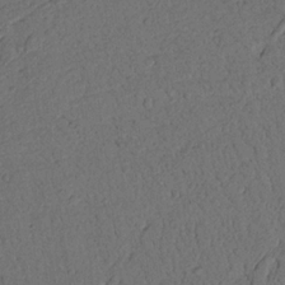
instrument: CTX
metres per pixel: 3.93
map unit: Nhu
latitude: 21.5371
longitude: -75.2537
